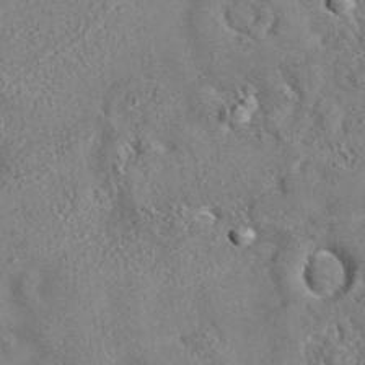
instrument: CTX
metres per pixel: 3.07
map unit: eAb
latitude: 35.4615
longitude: 114.1983
